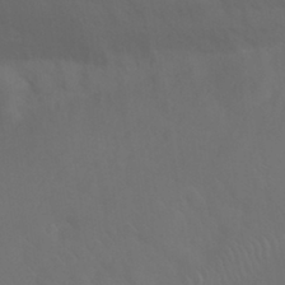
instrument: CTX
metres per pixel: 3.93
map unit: Nhu
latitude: 30.0444
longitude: -52.3656
